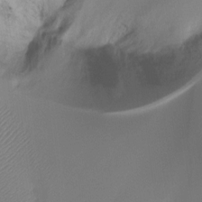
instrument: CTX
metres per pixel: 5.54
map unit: Ht
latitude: -16.1795
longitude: -45.4237
